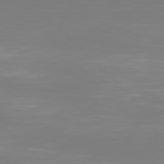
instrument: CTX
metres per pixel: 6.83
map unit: Hpe
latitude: 77.1592
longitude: -136.4790
